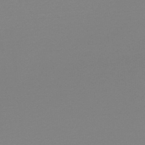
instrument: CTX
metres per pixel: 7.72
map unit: lHb
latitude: -48.2173
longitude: 65.8423
